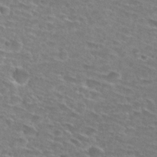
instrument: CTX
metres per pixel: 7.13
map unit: Hto
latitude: 28.6112
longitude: -47.6505
